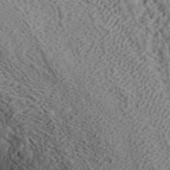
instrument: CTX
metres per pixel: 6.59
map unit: ANa
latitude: 41.7071
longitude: 55.1242
